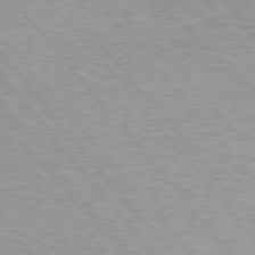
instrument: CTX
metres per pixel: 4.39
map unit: Hpe
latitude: 76.3656
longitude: -156.8569
